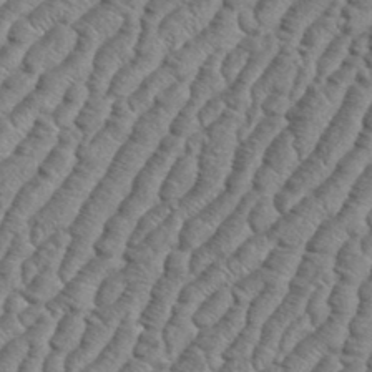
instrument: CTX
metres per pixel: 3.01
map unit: eHh
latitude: 36.9136
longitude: -137.0648
